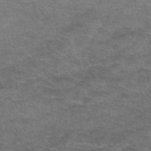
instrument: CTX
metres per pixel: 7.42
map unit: eAb
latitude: 45.2159
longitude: 103.1242
